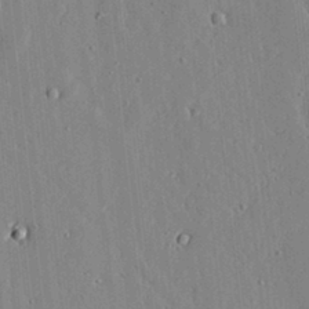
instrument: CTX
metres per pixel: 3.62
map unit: lHvf
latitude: 17.3104
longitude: -113.1970
